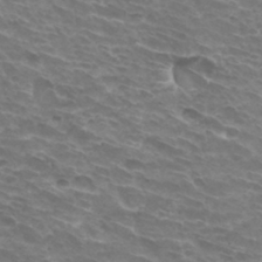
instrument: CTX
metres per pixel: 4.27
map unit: Hto
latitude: 32.8191
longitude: -43.3482
